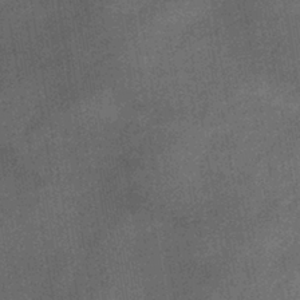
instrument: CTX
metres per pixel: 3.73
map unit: lHb
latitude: -38.1795
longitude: 73.9556
